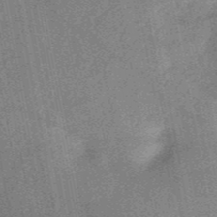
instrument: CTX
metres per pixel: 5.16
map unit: HNb
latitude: -53.0864
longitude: -49.3104
